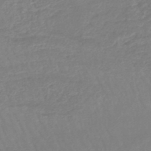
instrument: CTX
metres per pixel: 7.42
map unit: lHb
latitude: -45.6155
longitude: 79.0864
